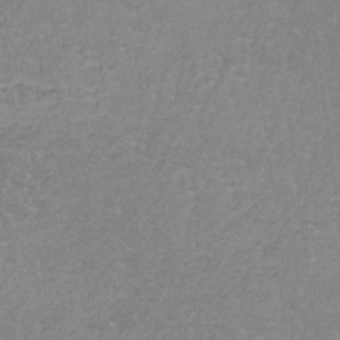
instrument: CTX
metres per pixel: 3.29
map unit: HNb
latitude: -34.6896
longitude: 58.8407
